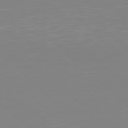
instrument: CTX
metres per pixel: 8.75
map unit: Hpe
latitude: 77.7827
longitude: -173.8394
